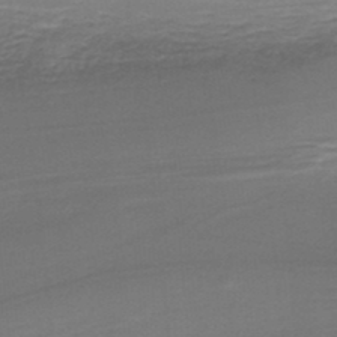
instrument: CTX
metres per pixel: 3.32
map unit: lHb
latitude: -38.2740
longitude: 57.3321
